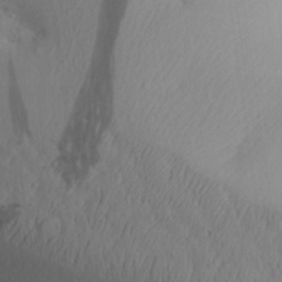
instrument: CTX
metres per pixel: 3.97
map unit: Aa
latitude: 28.4412
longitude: -144.9136
